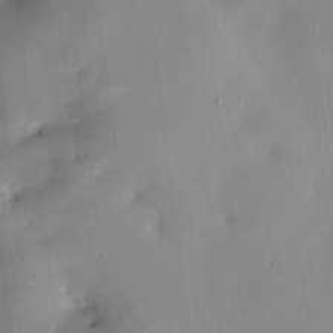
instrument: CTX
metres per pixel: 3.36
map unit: Hve
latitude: -10.4062
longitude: 175.9367
